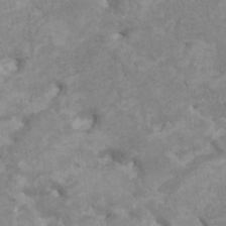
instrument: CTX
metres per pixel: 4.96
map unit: HNhu
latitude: 3.1025
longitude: -1.9906
